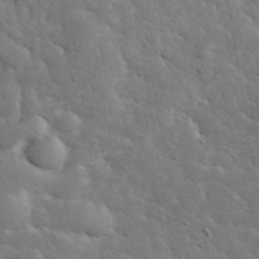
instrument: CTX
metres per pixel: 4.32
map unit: eHh
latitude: 36.4412
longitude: -67.5560
